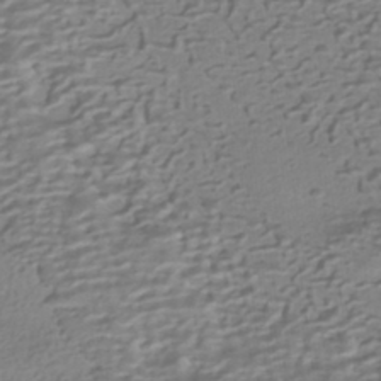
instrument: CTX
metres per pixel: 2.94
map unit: HNhu
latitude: -42.0661
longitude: 100.6896
